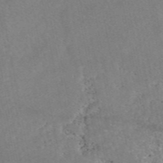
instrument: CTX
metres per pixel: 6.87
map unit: eAb
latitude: 47.8584
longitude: 120.1983
